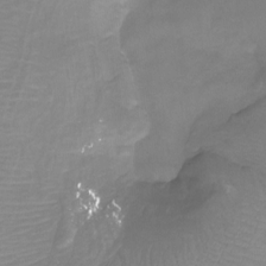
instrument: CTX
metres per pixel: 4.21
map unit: Htu
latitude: -13.1809
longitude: -49.0081
